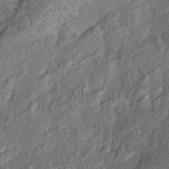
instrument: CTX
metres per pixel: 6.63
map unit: Nve
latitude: -7.1809
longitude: 173.8044
